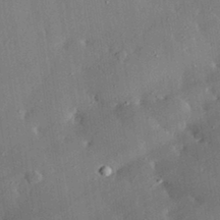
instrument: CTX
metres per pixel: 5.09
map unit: lHvf
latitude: 33.1025
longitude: -92.0255
